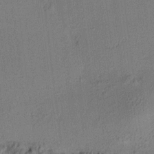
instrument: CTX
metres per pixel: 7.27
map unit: HNhu
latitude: 7.6883
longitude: 15.2187
